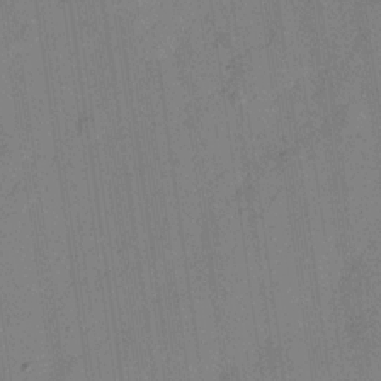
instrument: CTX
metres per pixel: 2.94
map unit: Hve
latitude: -28.8408
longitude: 92.0094
